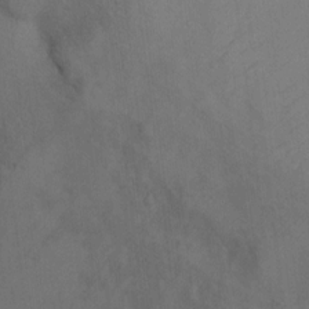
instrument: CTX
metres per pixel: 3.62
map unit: Ht
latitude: 7.9717
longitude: -37.5560
